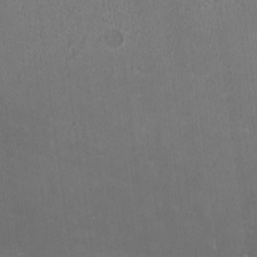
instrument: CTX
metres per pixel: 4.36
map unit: HNhu
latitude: 0.3089
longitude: -0.6868
